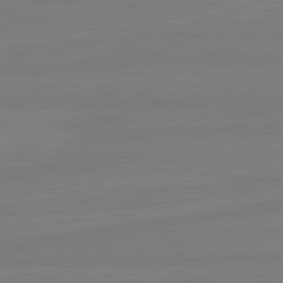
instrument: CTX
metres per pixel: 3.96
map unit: lApd
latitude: 81.7450
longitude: -178.0255
